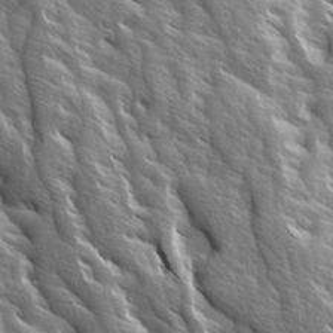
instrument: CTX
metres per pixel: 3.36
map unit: Ave
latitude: 14.7436
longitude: -132.8758
